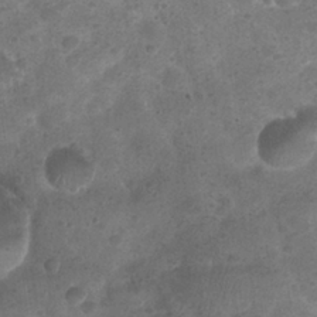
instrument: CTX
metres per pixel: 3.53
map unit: Nhu
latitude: 25.6504
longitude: -51.9717
